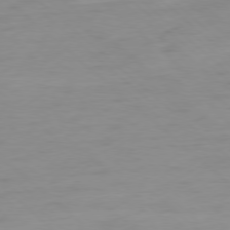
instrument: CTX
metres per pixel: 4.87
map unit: Ap
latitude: -78.2550
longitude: -77.8016
